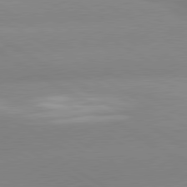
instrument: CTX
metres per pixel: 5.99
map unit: lApd
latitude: 80.1767
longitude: -152.2712
